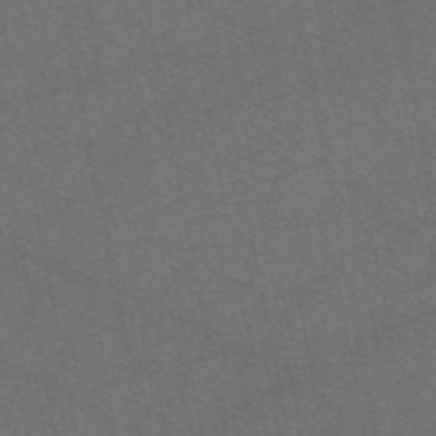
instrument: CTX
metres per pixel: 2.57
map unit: eAb
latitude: 47.8206
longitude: 105.2943
